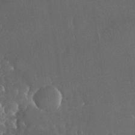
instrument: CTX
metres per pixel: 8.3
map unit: Nhu
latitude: 30.4979
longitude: -57.0080
